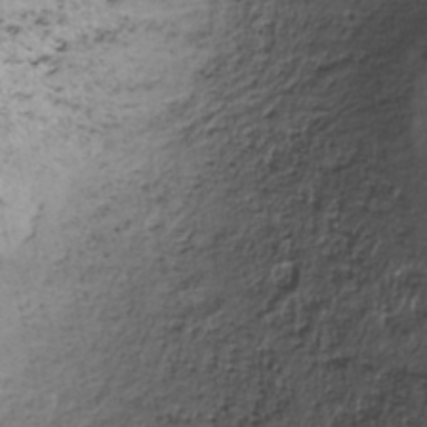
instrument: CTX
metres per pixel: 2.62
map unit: ANa
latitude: -40.8597
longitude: 102.7652
